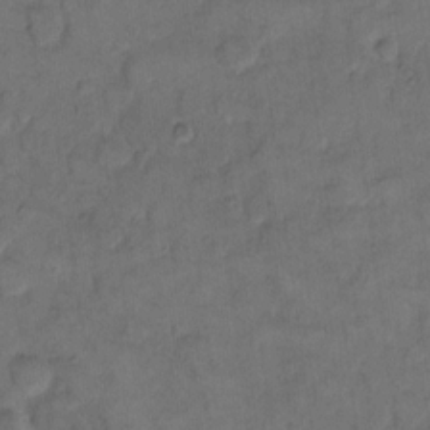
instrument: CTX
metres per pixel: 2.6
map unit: eHh
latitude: 13.2726
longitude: -65.2348
